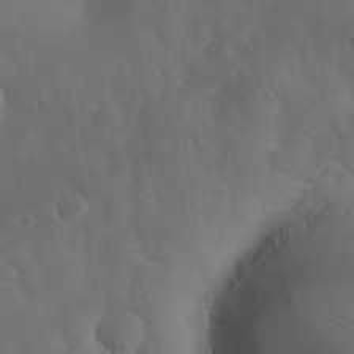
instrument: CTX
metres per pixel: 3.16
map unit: Nhu
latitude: 27.8017
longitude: -65.1403
